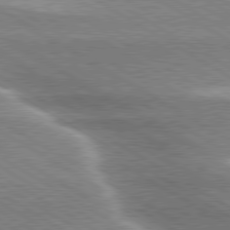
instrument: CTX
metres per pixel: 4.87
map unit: lApd
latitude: 80.0255
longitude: -120.4790
